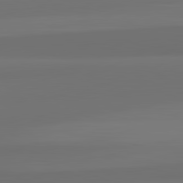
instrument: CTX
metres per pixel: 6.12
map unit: lApd
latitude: 82.1388
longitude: -172.5356
